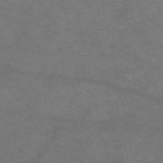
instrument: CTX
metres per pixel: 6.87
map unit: eAb
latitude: 50.6679
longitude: 106.2929
